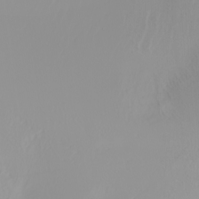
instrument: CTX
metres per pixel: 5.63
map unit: Nhu
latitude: -4.2928
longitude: -84.2334
